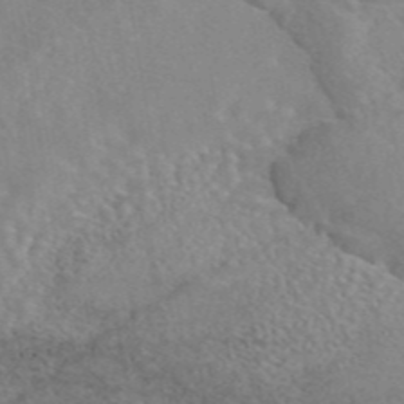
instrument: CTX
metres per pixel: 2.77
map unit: eAb
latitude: 44.9513
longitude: 109.5777
